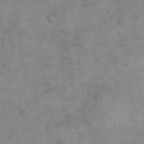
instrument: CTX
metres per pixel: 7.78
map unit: Hto
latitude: 13.8772
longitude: -60.1766
